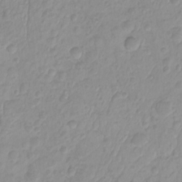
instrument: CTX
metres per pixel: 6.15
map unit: HNhu
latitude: -1.8234
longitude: 10.5952
